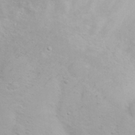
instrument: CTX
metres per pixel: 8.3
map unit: eHh
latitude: 31.8584
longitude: -60.8758
